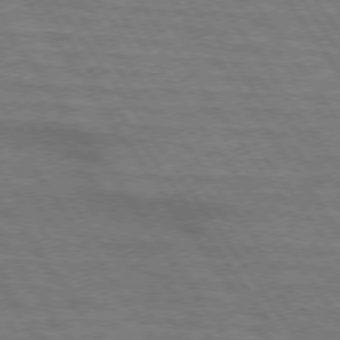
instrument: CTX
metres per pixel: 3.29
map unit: lApd
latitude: 73.8584
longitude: -63.8584
